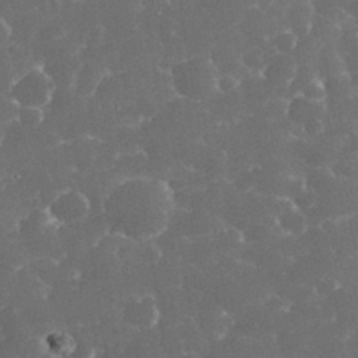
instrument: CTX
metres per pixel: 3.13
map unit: eHh
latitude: 33.4615
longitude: -63.6127
